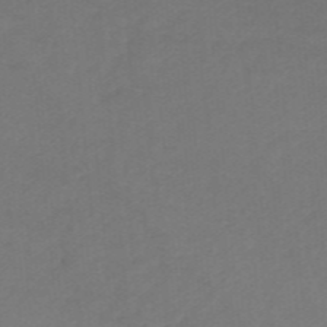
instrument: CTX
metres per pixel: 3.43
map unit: eHb
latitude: -48.1606
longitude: 89.2754
